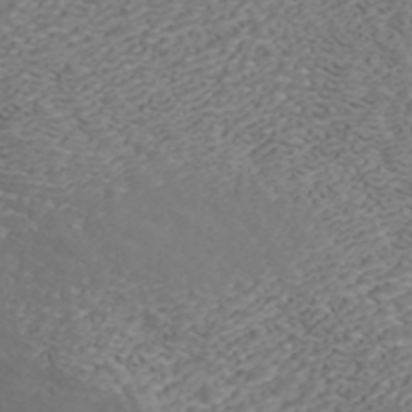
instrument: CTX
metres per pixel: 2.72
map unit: ANa
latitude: 42.7057
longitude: 29.0487
